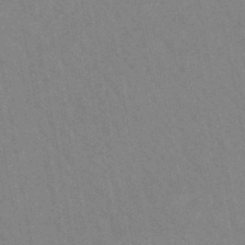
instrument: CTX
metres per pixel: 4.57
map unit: lHb
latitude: -48.2362
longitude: 73.2565
